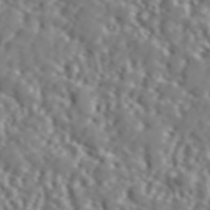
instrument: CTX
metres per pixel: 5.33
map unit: ANa
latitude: 46.2334
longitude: 48.8219
